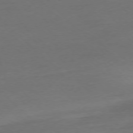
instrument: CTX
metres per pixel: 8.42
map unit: Ap
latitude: -77.2943
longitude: -70.5168
